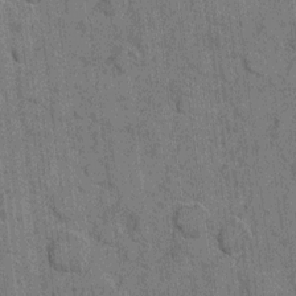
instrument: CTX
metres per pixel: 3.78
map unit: eHh
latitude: 6.4223
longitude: -64.5546
